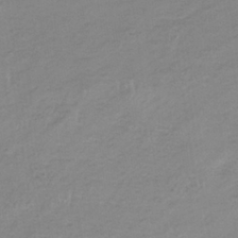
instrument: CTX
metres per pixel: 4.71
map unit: lHb
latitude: -34.2739
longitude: 68.5384
